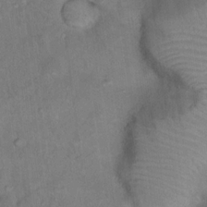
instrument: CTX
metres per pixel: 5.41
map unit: Ht
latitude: 14.7813
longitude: -40.2144
